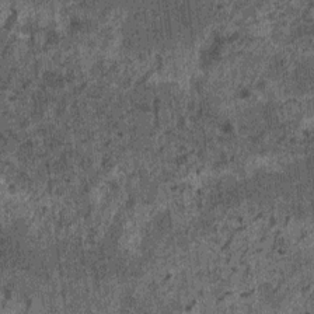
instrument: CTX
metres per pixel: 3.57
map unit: HNhu
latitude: 0.4601
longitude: 4.9919
